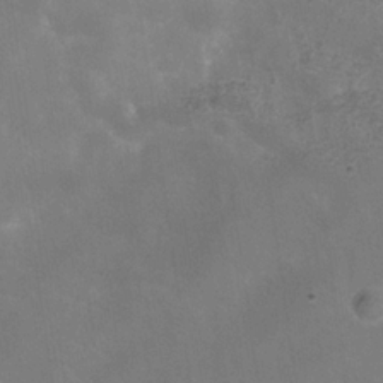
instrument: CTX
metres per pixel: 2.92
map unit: Hve
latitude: -31.8800
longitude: 93.8233
